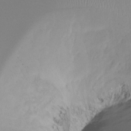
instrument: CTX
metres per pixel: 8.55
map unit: Ht
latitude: -15.8801
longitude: -46.0822
